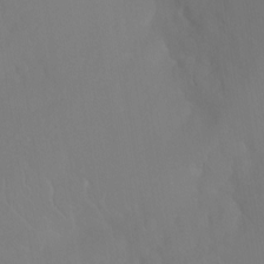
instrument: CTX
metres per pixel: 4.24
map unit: Ht
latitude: -15.0487
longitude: -55.2537
